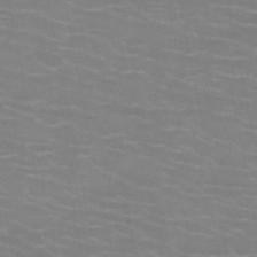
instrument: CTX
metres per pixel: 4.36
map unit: HNb
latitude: -46.8408
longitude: -47.0648
